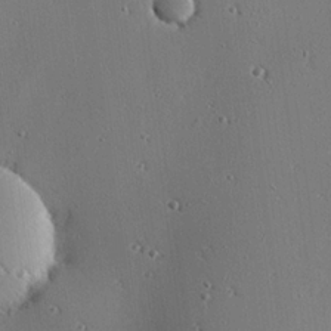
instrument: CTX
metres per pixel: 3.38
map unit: eHh
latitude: 23.4615
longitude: -91.1403
